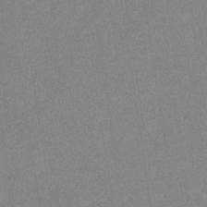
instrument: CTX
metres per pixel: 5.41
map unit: eHb
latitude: -34.7274
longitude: 73.2754
